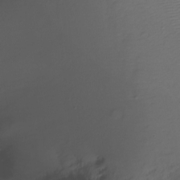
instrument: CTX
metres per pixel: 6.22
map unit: Ht
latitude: -6.7085
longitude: -34.0822
